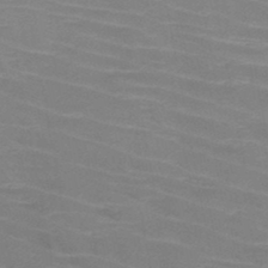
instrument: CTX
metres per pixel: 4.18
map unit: HNb
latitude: -46.7841
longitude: -46.4034
